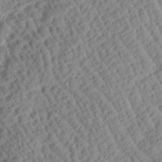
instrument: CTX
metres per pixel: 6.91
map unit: Htu
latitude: 0.9513
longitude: 177.3132
